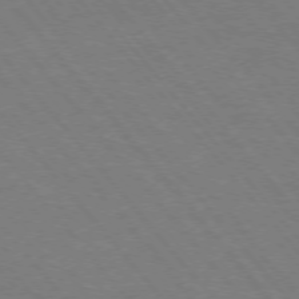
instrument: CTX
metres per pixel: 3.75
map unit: Hpe
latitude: -76.1039
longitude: -13.4804
